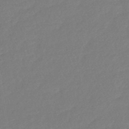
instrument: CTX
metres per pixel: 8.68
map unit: lHb
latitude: -43.5210
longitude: 79.0108
